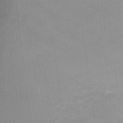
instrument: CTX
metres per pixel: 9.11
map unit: Ht
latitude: 3.0647
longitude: -27.8017
